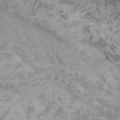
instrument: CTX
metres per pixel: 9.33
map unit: Htu
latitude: -0.7086
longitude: -77.6316
